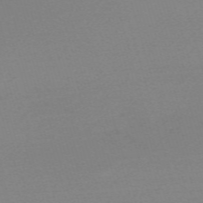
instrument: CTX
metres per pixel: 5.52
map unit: eHh
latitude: -61.5021
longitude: 52.0094
